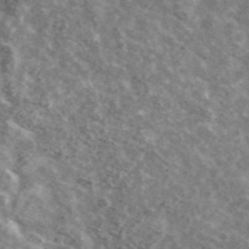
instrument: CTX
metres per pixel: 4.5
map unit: Ave
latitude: 41.4048
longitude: -108.2333
